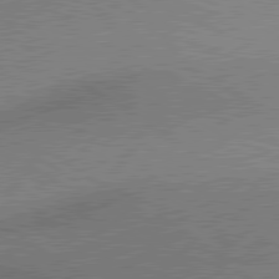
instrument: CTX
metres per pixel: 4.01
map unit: lApd
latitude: 80.1389
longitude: 165.5399
